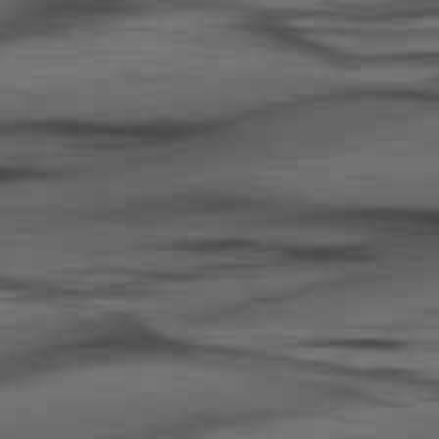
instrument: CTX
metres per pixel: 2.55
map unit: lApd
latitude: 80.6490
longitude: -84.1200
